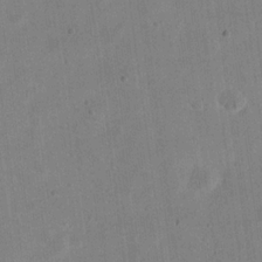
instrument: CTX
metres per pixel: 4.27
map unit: eHh
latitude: 21.1026
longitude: -69.8961
